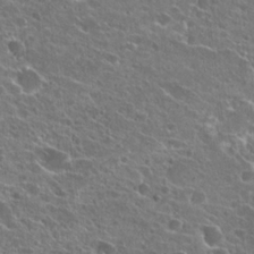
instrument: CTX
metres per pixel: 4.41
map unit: Hto
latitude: 22.1578
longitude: -40.1199
